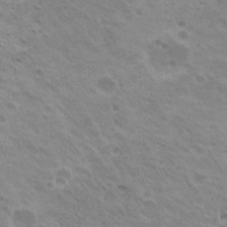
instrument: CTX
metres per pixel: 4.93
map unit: Hto
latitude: 22.9514
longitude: -31.4805
